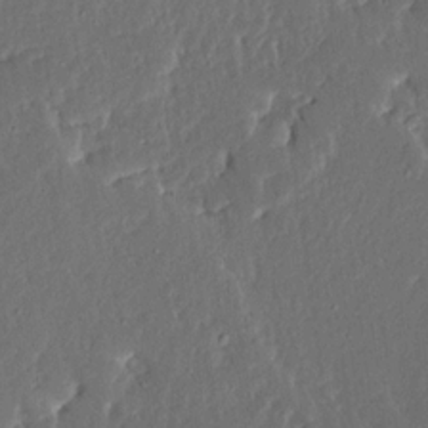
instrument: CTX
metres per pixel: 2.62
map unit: Ave
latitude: 15.4427
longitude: -138.8569
